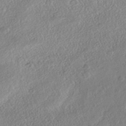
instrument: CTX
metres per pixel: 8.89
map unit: Nhe
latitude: -41.6155
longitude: -111.6505
